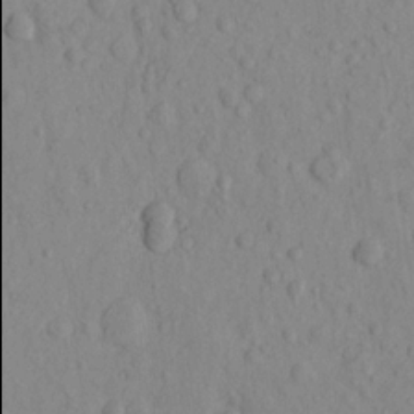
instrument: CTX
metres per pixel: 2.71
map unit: eHh
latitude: -0.9353
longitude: 18.0094
